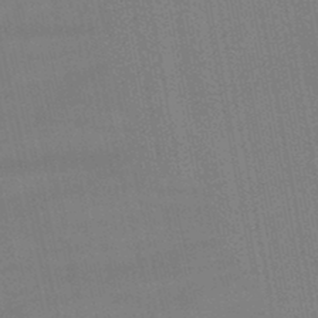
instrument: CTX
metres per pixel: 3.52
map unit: lHb
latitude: -47.0108
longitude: 70.5952
